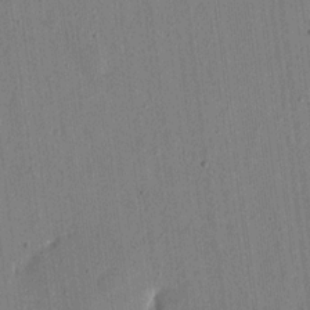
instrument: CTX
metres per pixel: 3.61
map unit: eHh
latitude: 16.2334
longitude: -69.7072
